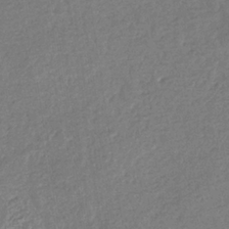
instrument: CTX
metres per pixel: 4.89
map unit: eHb
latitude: -35.0108
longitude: 77.2187
